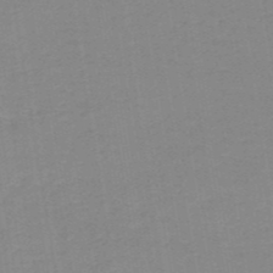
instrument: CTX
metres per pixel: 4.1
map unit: HNb
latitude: -49.8234
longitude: -48.9325
